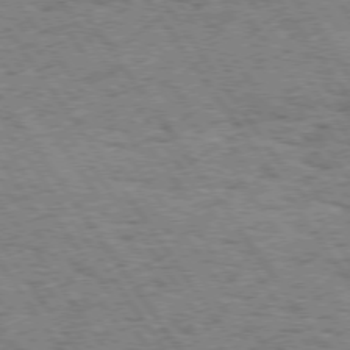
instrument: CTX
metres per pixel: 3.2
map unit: Hpe
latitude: 73.9906
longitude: -139.0647
